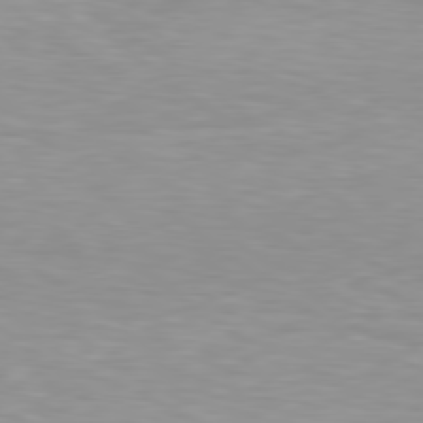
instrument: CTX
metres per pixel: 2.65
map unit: Hpe
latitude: 79.2726
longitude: -129.0269
